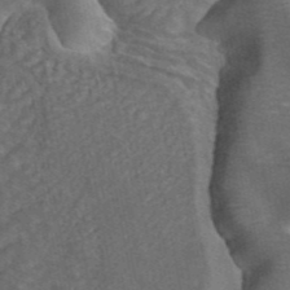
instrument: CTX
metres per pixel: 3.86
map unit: ANa
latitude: 44.6868
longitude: 23.9745
